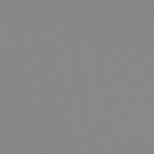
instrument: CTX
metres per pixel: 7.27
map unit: HNb
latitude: -45.5966
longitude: -44.4790
